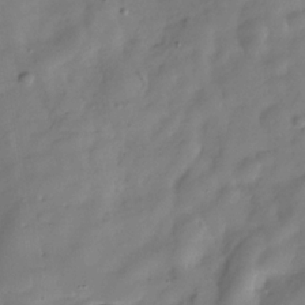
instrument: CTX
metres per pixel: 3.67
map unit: Hve
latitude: -31.5777
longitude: 92.8030
